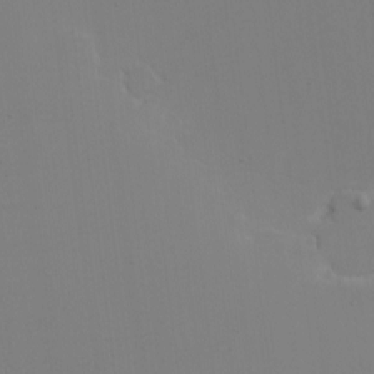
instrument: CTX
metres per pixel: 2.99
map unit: eHh
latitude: -6.1228
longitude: -83.0458
